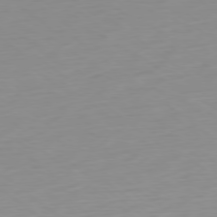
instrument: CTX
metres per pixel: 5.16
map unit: Ap
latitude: -78.9541
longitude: -66.4223
